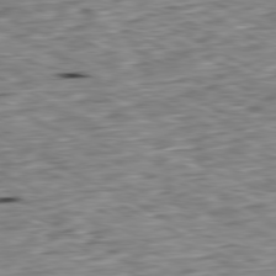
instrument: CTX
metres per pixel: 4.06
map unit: Ap
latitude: -80.7274
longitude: -87.3670
